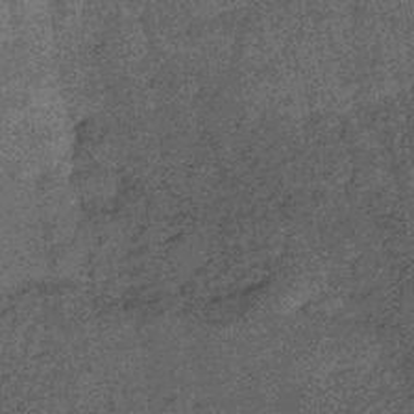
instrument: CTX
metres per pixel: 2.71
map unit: lHb
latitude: -39.6911
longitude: 65.7856
